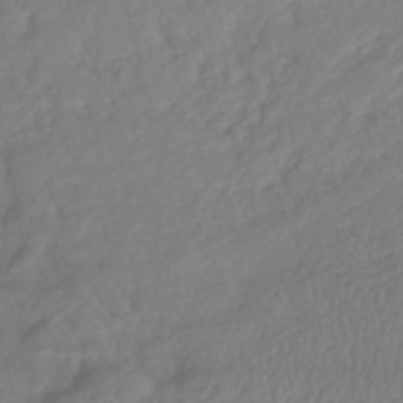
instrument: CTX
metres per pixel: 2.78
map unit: lHb
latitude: -38.0850
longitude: 70.1228
